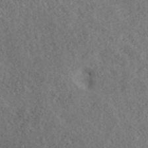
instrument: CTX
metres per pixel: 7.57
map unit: ANa
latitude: 40.4978
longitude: 17.8990
